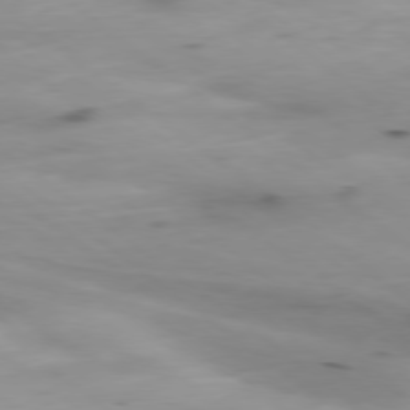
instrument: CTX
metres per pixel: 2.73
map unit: Ap
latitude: -78.8975
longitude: -73.5560
